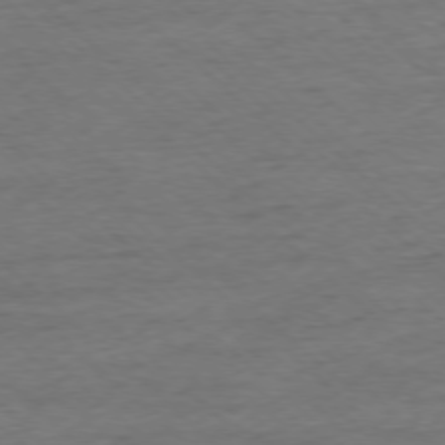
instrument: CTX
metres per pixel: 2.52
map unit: Ap
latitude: -77.2187
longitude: -93.3670
